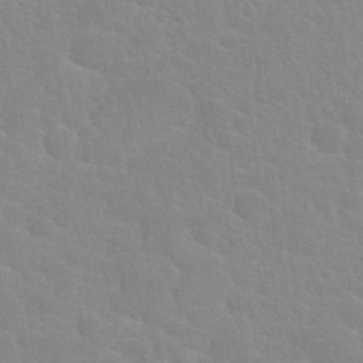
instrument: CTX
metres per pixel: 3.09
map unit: Nhu
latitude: 27.7639
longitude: -51.9906
